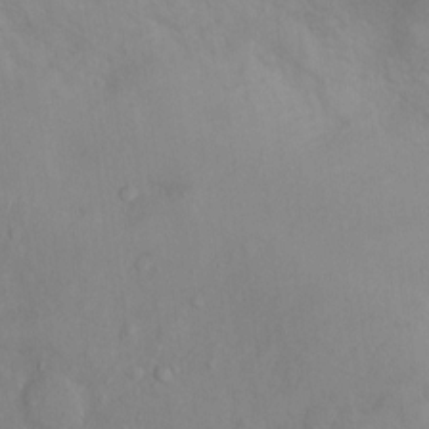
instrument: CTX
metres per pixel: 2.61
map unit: Nhu
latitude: 10.9136
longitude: -26.0444
